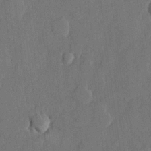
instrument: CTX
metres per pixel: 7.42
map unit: lHvf
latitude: 22.7624
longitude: 145.2376
